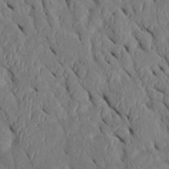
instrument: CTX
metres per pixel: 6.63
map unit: Htu
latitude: 0.7624
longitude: 148.6708
